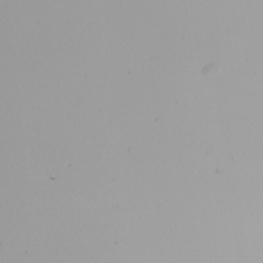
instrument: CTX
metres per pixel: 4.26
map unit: Nhu
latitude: -7.1809
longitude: -94.2712
